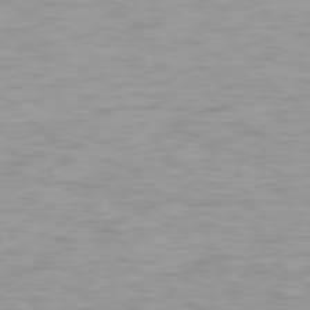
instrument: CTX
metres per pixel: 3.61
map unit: Hpe
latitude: 77.2915
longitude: -176.4223
